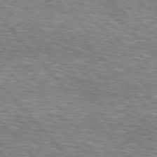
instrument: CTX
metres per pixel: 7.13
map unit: lApd
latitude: 76.7057
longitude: -74.2900
